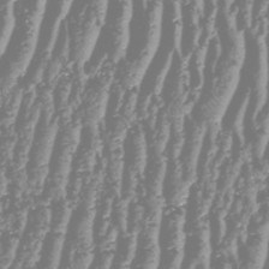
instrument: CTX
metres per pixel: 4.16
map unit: HNhu
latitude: -48.3873
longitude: 29.4643
